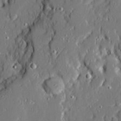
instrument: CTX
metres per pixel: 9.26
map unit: Ave
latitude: 20.6869
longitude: -128.0822
